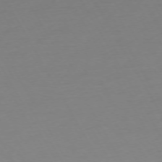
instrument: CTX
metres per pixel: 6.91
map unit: Ap
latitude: -74.3496
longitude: -69.2726
